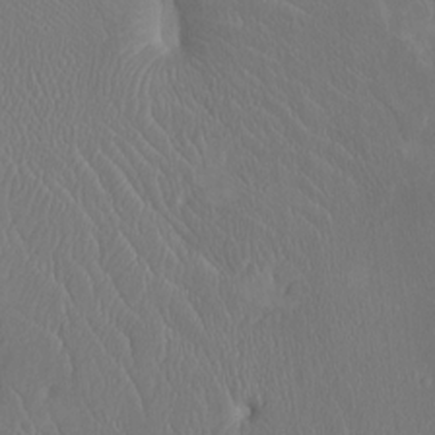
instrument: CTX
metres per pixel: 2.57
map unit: Htu
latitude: -7.0108
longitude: -66.7624
